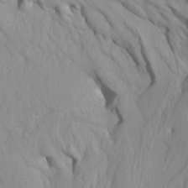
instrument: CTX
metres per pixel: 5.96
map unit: Htu
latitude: -7.4265
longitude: -66.2333
